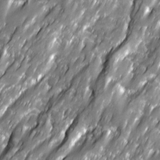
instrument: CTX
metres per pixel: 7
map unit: Ave
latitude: 16.2523
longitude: -135.4237
